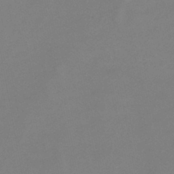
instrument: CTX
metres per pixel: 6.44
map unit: lHb
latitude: -45.8611
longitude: 74.9164
